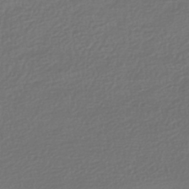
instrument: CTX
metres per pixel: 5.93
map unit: HNhu
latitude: -41.6722
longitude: 97.8045
